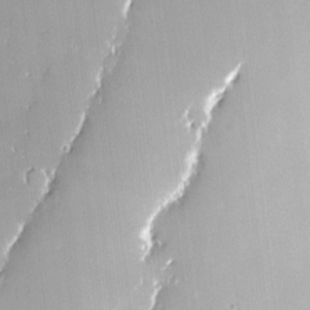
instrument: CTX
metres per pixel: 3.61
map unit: eHh
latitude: -3.9556
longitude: 20.1039
